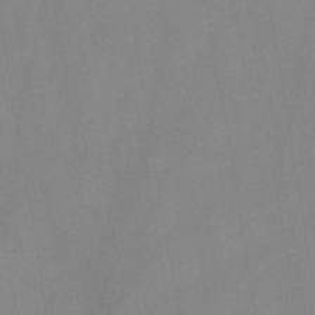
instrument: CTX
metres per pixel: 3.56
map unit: HNb
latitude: -45.5210
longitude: -38.2711
